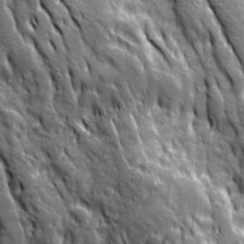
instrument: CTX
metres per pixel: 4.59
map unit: Ave
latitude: 20.2334
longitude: -134.8758
